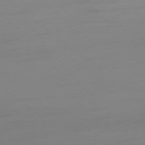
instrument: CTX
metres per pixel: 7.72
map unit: Ap
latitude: -78.2172
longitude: -66.7246
